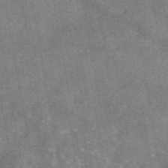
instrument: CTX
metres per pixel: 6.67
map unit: eAb
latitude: 46.2901
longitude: 123.4266
